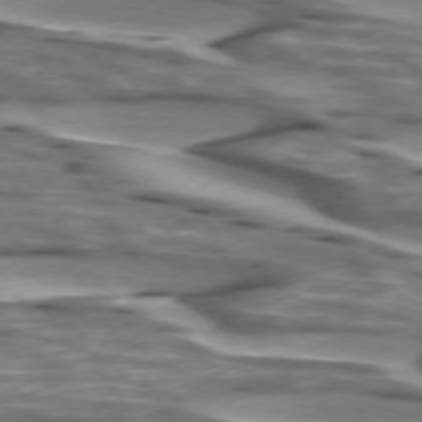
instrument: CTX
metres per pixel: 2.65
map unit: lApd
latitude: 74.4979
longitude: -56.8380
